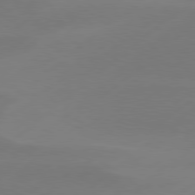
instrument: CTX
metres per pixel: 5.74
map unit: Hpe
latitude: 78.5546
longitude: -131.9906
